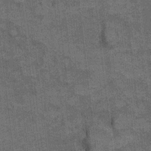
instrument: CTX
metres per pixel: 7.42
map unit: Ht
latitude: 8.3278
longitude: -36.6112
